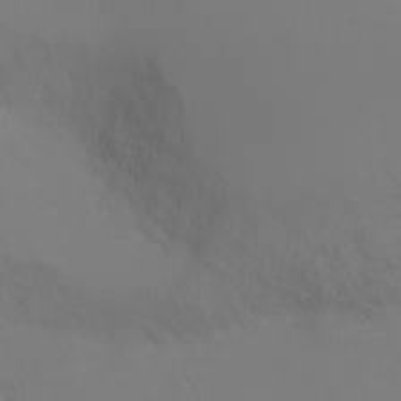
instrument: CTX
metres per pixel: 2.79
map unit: Ht
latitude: -5.6910
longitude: -25.9150
